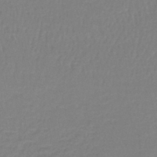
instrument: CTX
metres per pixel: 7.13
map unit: lHb
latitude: -42.1605
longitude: 63.1620
